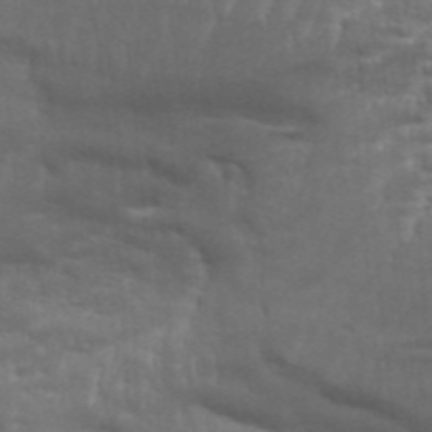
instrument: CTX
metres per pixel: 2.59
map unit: Aa
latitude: 33.6316
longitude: -136.1956
